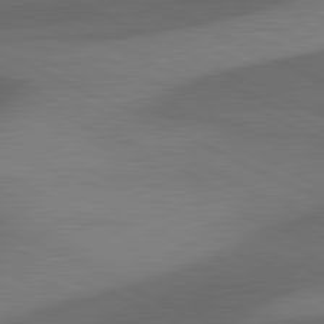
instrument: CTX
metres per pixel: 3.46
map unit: lApd
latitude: 81.3293
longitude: 126.4629
